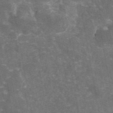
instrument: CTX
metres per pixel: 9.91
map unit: eAb
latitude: 46.1956
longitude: 119.8044
